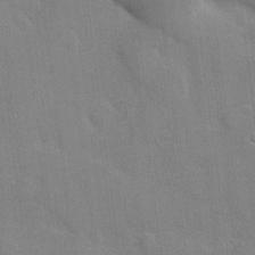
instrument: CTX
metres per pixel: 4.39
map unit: Hve
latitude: 17.9717
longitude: 151.4454
